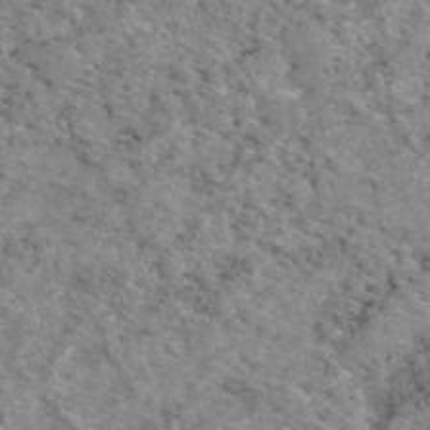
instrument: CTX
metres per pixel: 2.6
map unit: eAb
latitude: 49.7072
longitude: 112.8786
